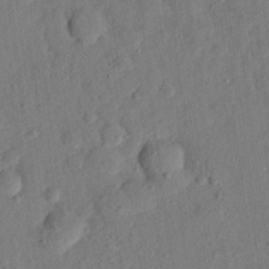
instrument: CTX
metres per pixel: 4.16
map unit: eHh
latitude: 24.6490
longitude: -80.7813
